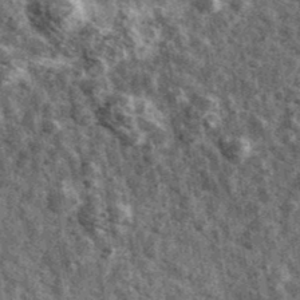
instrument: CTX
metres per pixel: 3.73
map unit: Ave
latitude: 40.2145
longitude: -106.3845
